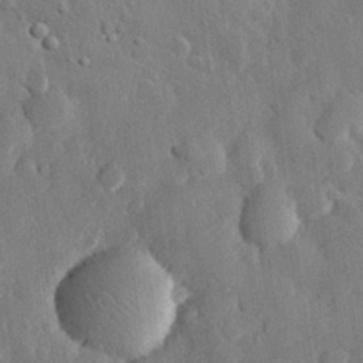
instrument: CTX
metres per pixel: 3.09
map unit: eHh
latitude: 28.9891
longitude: -79.7261
